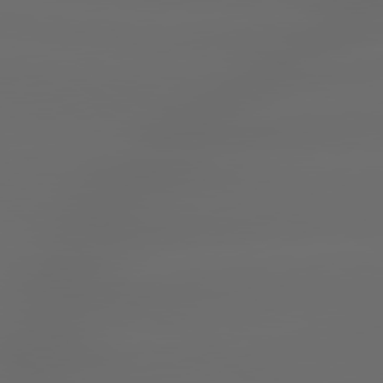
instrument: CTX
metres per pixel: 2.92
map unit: lApd
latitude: 79.6316
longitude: -139.5182
